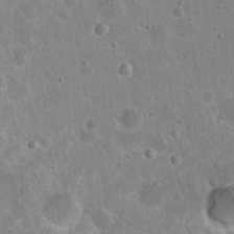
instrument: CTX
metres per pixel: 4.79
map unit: Nhu
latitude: 17.1403
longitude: -32.8191
